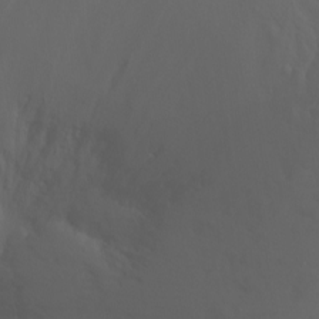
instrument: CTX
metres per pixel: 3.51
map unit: Nhu
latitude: -4.6518
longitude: -86.9325
